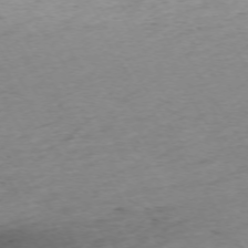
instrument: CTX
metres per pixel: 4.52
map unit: Ap
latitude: -73.2376
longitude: -68.3656
